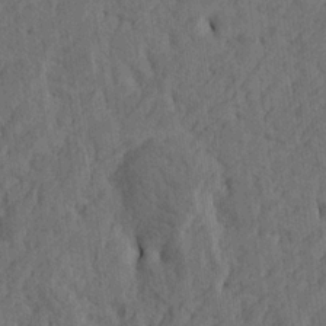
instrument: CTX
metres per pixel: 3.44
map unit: Htu
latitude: -5.2565
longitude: -177.4804
